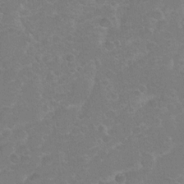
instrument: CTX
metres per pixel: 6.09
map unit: Hto
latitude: 6.5735
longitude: -30.7247
